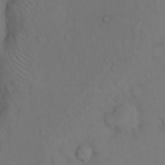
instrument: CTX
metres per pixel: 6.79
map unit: Hto
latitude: 11.2159
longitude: -61.3104
